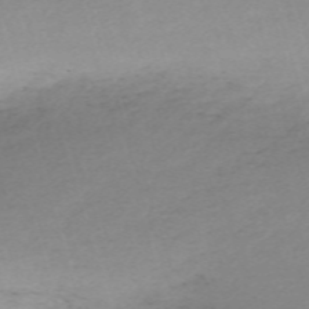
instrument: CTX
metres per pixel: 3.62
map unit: eHh
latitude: -61.3132
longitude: 51.0486
